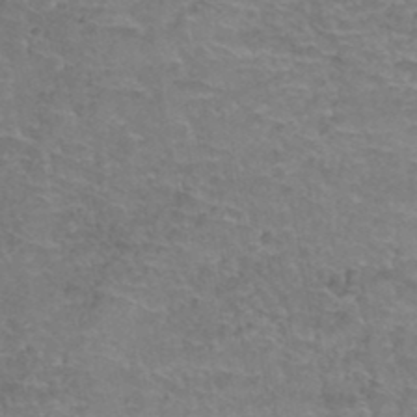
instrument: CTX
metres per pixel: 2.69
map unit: Hto
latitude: 37.4805
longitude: -42.1578
